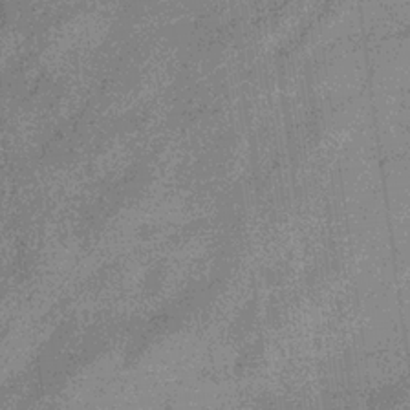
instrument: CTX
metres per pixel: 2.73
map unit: eHb
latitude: -32.7652
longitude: 75.5022
